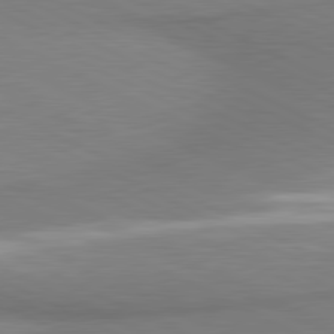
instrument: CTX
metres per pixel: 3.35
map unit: lApd
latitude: 81.1781
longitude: 162.1605
